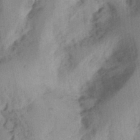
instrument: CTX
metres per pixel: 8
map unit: Ht
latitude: 12.7246
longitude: -74.5357
